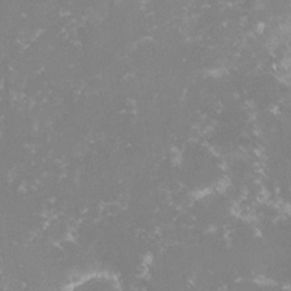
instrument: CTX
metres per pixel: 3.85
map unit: lHvf
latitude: -15.7856
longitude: -100.3278
